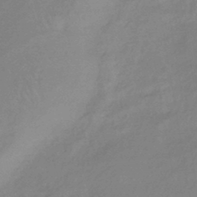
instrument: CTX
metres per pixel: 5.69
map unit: HNhu
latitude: -43.3320
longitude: 89.6344
